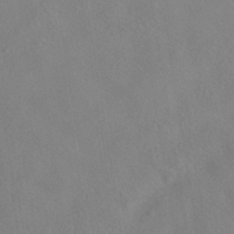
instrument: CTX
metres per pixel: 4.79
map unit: HNhu
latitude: -40.3117
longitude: 100.9163
